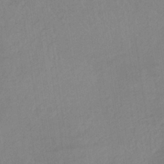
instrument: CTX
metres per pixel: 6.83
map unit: HNb
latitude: -33.6155
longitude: 63.7099
